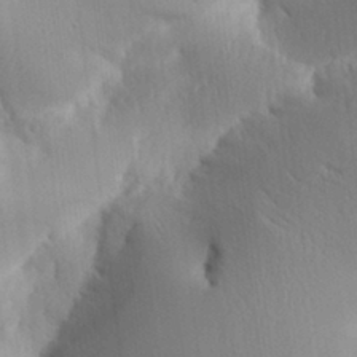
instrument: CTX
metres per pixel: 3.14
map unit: Aa
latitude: 32.4412
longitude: -140.9702
